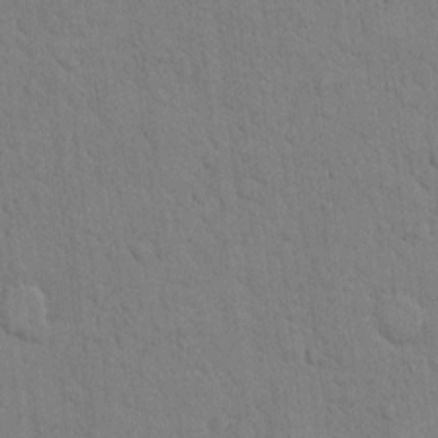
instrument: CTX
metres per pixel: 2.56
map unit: Hto
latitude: 9.2348
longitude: -61.1781
